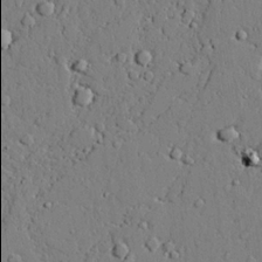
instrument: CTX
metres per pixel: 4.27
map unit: lAvf
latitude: 24.5167
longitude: -109.9906
